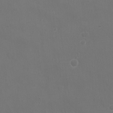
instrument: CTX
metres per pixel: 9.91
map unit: Ht
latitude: -1.6911
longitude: -19.3292
